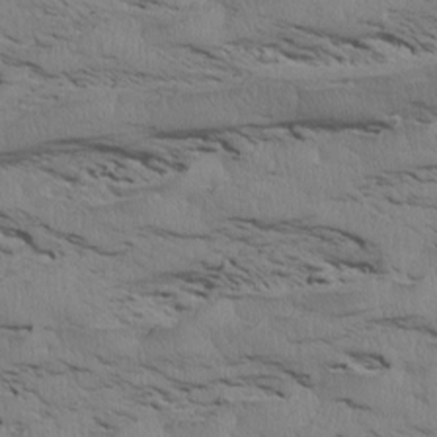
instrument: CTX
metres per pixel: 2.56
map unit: Htu
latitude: 3.7449
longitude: 152.2739
